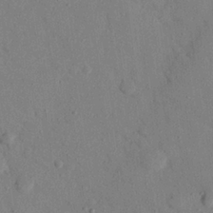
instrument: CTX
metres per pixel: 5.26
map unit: eHh
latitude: 26.1767
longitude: -76.6301
